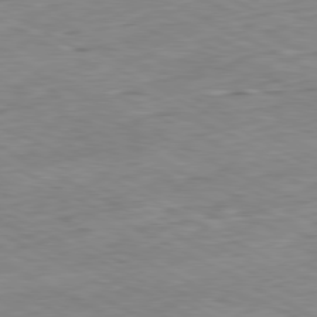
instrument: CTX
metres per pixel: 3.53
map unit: Ap
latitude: -80.7274
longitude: -80.5357
